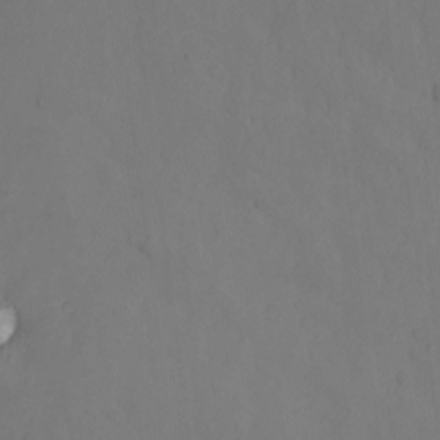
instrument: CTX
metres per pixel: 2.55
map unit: Nhu
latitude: -8.5574
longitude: -66.2711
